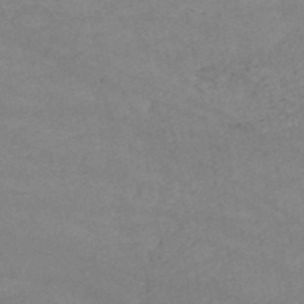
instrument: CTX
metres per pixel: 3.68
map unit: lHb
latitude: -46.5384
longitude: 62.0472
